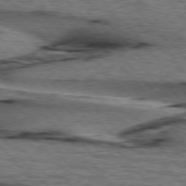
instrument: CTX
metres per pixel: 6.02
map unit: lApd
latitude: 76.5545
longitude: -72.1389
